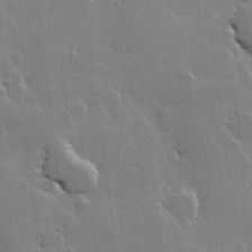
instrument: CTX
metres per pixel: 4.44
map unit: Hve
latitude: 22.7624
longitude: 149.1809
